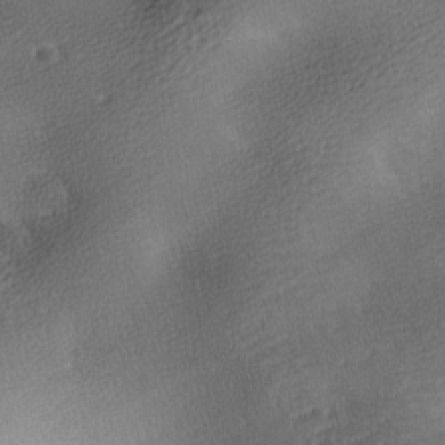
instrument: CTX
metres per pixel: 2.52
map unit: lAa
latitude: -10.1039
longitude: -125.4237
